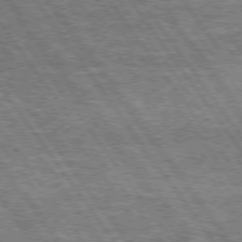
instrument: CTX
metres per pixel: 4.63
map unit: Hpe
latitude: 74.5357
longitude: -151.2726
